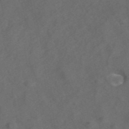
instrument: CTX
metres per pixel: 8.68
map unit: ANa
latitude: 43.8772
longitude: 25.2187
